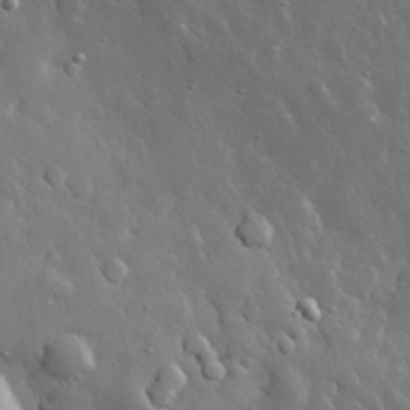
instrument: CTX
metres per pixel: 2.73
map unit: eHh
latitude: 29.8205
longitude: -78.4601
